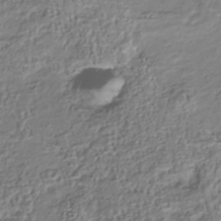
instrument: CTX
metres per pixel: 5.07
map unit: Nhu
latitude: -41.0108
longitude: -85.5371
